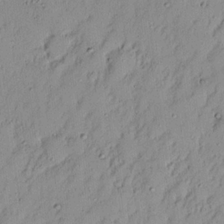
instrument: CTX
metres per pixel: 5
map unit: Nhu
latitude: 17.9528
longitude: -72.9136
